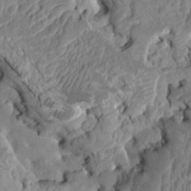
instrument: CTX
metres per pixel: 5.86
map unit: HNhu
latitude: 4.7624
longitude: -2.3467
